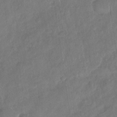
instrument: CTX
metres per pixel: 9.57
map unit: Nhu
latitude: -30.4629
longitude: -62.5357
